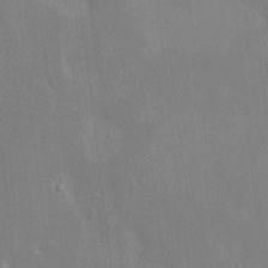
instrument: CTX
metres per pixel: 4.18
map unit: HNhu
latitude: 5.0269
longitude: 4.4440
